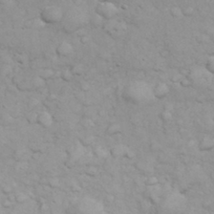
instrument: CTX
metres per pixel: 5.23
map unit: eHh
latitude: 32.4223
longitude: -62.7813
